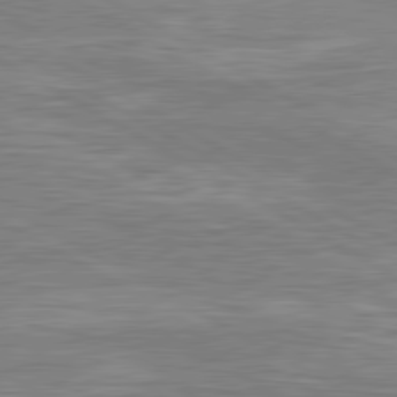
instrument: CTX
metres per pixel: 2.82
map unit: lApd
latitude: 80.8569
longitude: -172.5734
